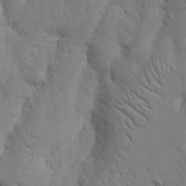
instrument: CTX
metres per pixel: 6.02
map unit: Nhu
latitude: 15.2915
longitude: -74.9136
